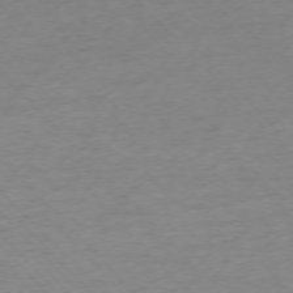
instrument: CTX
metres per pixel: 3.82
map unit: Ap
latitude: -76.3117
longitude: -64.9514
